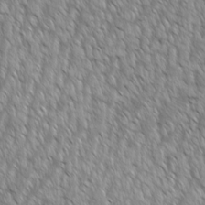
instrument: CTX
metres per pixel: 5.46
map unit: Aa
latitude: 8.7624
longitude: -130.1956
